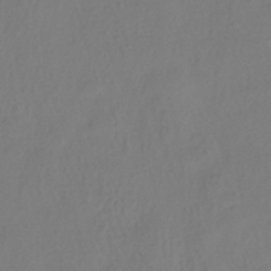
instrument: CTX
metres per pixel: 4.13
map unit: HNhu
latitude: -41.5966
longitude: 101.8800
